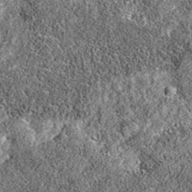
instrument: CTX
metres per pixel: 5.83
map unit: eAb
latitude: 36.1011
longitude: 106.7652
